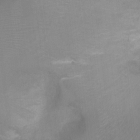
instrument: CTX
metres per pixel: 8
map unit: Ht
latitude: -3.6532
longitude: -28.6112
